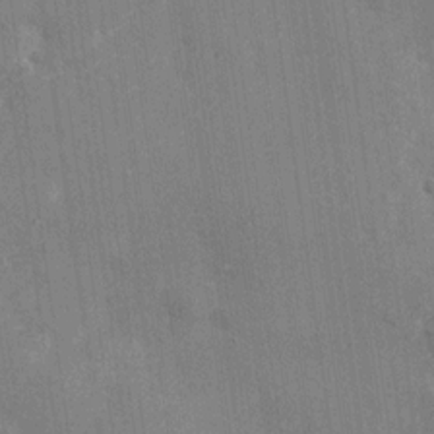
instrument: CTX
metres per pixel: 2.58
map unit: Nhu
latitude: -27.8422
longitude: -78.5546
